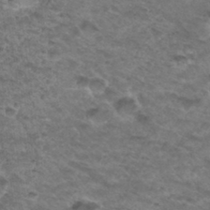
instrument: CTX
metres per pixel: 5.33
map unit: Hto
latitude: 33.4615
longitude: -48.4412
